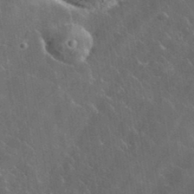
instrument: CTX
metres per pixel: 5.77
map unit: lHvf
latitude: 35.9906
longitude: -92.2144
